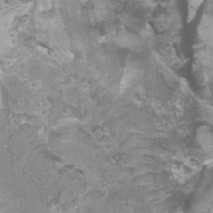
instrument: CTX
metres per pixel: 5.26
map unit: Ht
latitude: 0.2522
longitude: -17.6127
